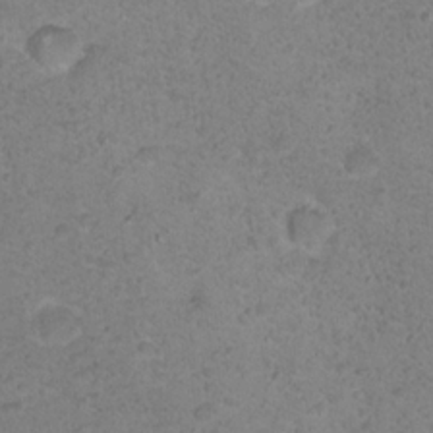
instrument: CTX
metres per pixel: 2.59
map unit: Nhu
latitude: 18.2333
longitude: -31.0837
